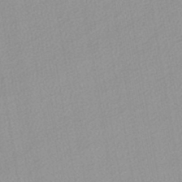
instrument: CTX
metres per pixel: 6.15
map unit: lHb
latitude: -44.1795
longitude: 73.0297
